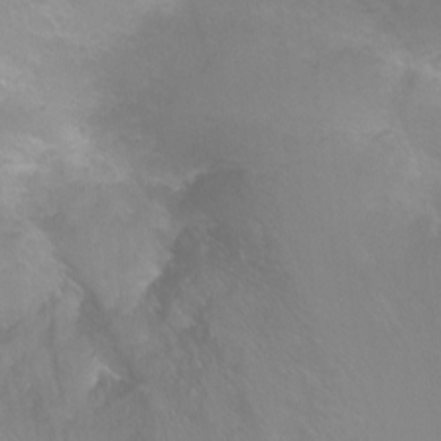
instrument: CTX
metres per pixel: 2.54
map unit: Ht
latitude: -6.4251
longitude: -33.6505
